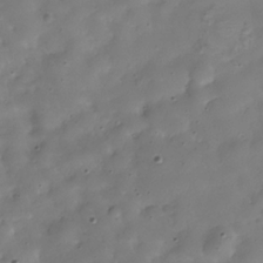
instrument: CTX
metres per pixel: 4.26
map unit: Hve
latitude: -30.8786
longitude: 94.7841
